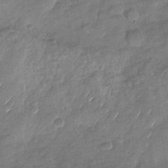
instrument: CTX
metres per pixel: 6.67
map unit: Nhu
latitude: -27.8611
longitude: -62.1767
